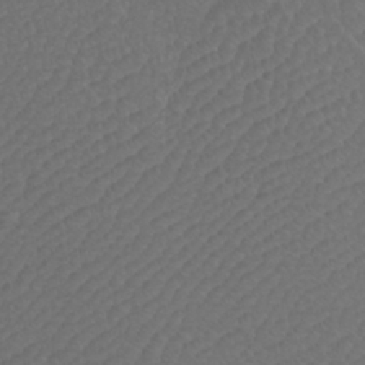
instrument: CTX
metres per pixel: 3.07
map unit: Htu
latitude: -10.5196
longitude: -74.0822
